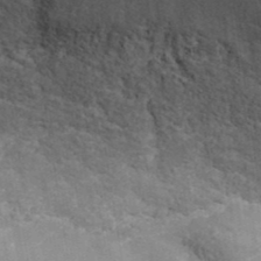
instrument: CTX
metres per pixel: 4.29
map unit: ANa
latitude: 41.4804
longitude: 26.8408
